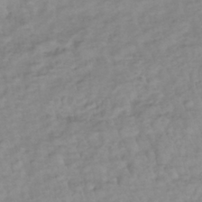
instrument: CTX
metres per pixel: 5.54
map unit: lHb
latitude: -40.0283
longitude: 71.4266
